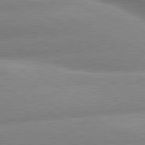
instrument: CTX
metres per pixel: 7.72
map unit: lApd
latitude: 80.3089
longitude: -159.8961
